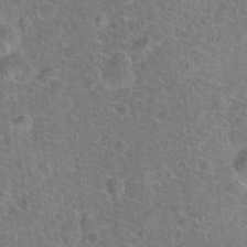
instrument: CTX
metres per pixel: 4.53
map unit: Hto
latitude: 18.2333
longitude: -43.4804
